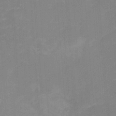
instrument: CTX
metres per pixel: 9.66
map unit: Nhu
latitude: -22.5763
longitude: -56.4412
